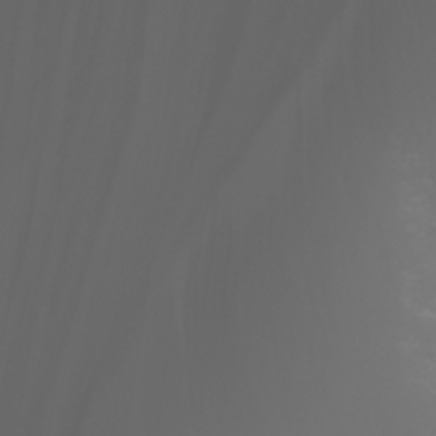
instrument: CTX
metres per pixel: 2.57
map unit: Nhu
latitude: -5.5399
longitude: -89.1026
